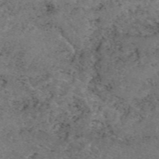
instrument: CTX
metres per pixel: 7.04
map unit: eAb
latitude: 48.6113
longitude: 107.6155
